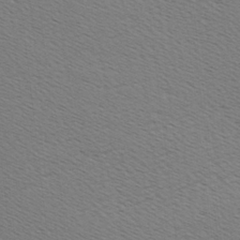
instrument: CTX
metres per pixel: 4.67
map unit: Hve
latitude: 2.8191
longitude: -125.1592
